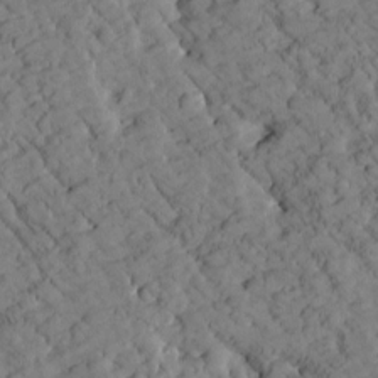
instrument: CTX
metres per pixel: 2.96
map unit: Htu
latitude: -2.3873
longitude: 174.3873
